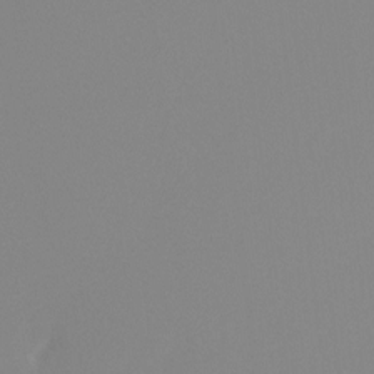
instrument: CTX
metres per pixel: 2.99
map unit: Hto
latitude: -8.3306
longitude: -51.8016
